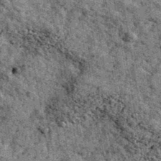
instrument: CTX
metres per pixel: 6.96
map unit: Ave
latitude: 40.1767
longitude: -107.6694
